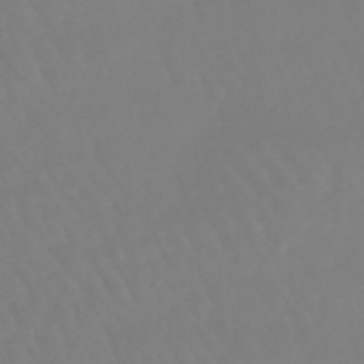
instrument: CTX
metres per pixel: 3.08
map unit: lHb
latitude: -45.6533
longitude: 79.1809
